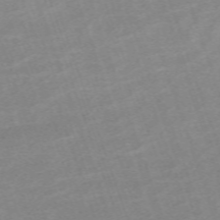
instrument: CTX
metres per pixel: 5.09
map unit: eHh
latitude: -64.3684
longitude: 50.4440
